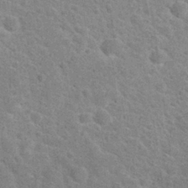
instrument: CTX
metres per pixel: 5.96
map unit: Hto
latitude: 24.0255
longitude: -49.4237
